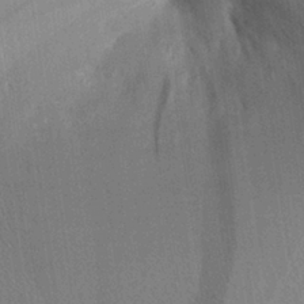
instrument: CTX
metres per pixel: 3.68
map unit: Aa
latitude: 28.7435
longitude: -136.4034
